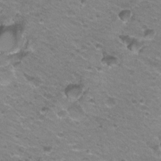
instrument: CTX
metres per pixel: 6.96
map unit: Hto
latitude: 21.9150
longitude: -32.5168
